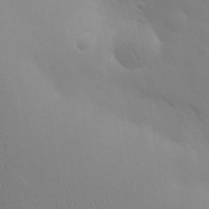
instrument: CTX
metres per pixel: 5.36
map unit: eHh
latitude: 25.6127
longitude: -66.0444
